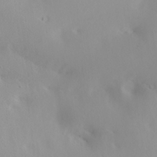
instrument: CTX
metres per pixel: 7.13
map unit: lAa
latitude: 20.2712
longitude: -138.2522
